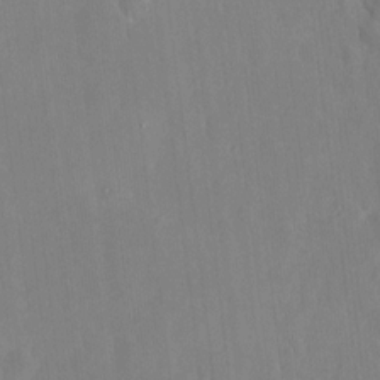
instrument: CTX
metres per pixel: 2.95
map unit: HNhu
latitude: 6.2711
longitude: 2.8785
